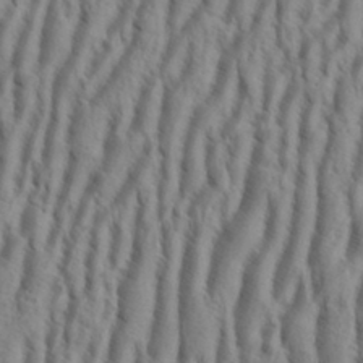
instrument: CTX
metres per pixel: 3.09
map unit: eHh
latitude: 34.4790
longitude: -138.2333
